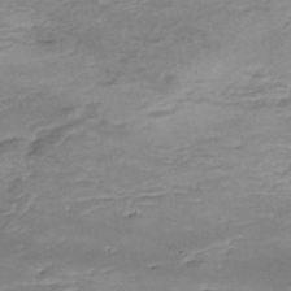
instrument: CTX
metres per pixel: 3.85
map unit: Nhe
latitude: -48.1606
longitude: -171.2726
